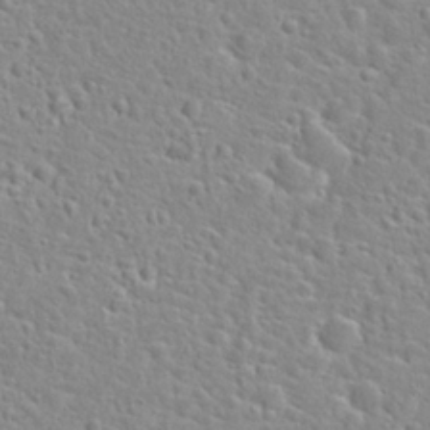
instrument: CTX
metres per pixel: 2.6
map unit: Hto
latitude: 25.1403
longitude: -48.0822
